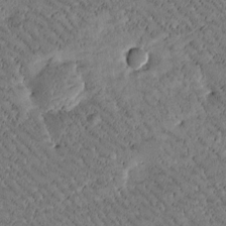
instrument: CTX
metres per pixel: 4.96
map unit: Htu
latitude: -2.2550
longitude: 176.2739
